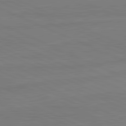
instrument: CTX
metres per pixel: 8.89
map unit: lApd
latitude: 81.7450
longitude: -178.2145
